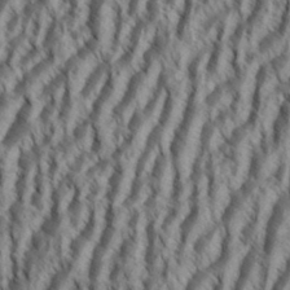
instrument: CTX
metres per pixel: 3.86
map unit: Aa
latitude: 34.3278
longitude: -137.6883
